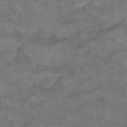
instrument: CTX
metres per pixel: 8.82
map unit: eHh
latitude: 13.3860
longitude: -65.1592
